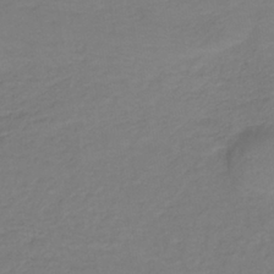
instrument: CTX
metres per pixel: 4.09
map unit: lHb
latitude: -36.4062
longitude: 70.5196
